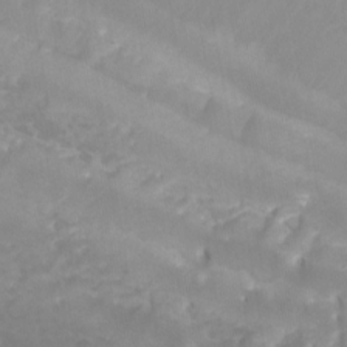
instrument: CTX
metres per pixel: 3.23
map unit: Htu
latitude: -13.0298
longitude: -70.6490
